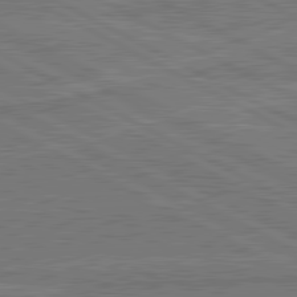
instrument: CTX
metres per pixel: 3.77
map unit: lApd
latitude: 81.1403
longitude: 168.7085
